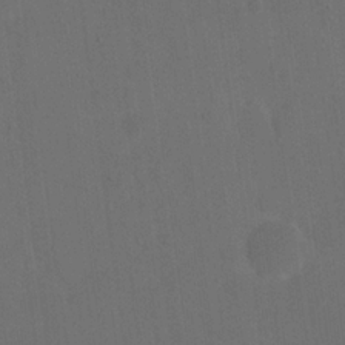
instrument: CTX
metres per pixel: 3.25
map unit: eHh
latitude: 19.1403
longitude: -65.8394
